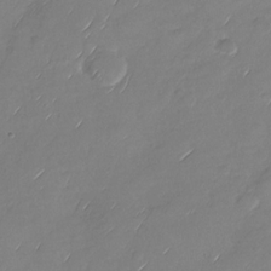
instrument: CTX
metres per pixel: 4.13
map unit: Nhu
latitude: -28.0850
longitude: -62.2145
